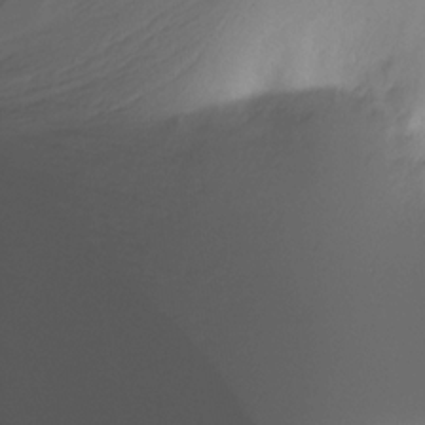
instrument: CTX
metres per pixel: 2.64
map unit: Ht
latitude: -16.4251
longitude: -46.2712
